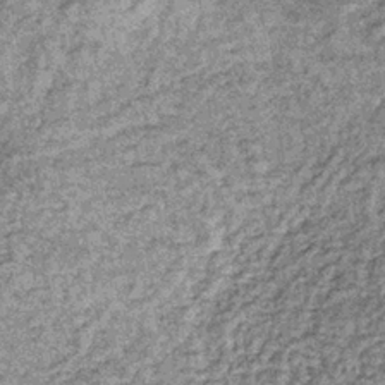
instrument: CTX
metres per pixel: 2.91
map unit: lHb
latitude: -36.2172
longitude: 66.8597
